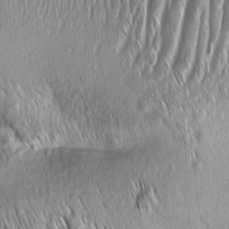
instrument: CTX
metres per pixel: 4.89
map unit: Aa
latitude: 8.4223
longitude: -130.9514
